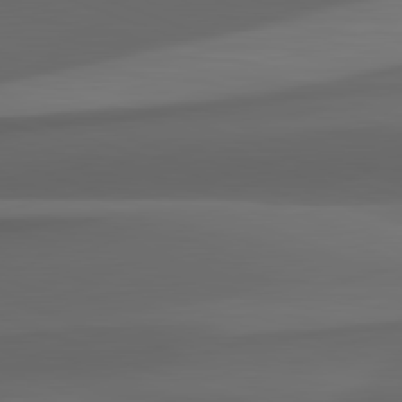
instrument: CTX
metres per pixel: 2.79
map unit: lApd
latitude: 82.2711
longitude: 143.0297
